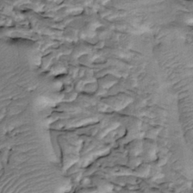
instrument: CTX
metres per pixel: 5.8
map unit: Htu
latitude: -3.2564
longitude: 150.3306
